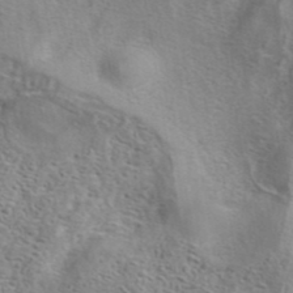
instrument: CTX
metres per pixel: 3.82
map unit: eAb
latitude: 41.0269
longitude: 104.8597
